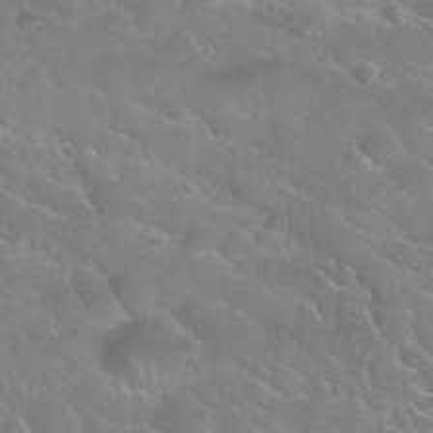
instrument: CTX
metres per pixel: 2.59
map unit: Nhu
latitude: 30.1956
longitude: -52.6302
